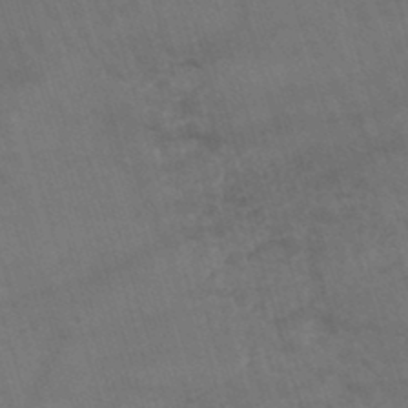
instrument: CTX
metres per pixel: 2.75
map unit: lHb
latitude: -44.4440
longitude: 77.6344
